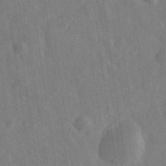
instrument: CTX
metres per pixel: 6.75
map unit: eHh
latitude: 32.3278
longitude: -78.1956
